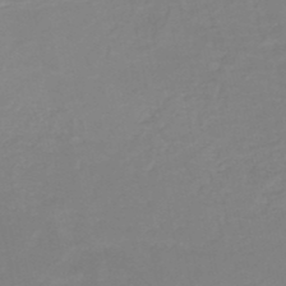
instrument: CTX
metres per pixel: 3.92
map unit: HNb
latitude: -49.3888
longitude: -44.4223
